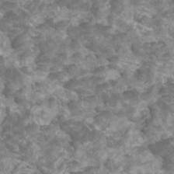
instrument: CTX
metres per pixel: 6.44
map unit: HNhu
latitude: 1.9717
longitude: -0.5734
